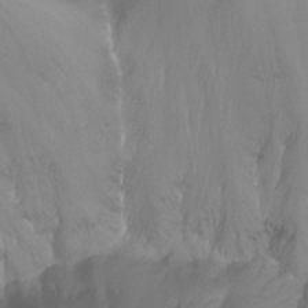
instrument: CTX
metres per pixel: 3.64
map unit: Nhu
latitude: -13.6722
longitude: -60.2144
